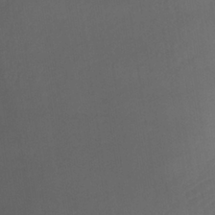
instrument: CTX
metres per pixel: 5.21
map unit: eHb
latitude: -33.5777
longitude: 72.6896
